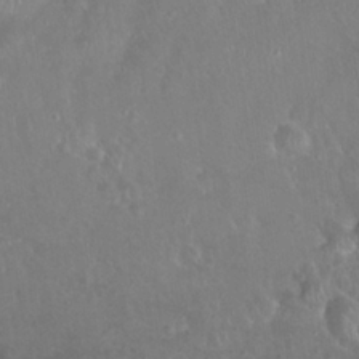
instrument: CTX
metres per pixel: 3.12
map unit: eHh
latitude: 24.6868
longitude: -63.1970
